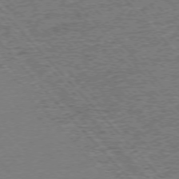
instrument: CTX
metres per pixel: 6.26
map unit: Ap
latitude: -76.0283
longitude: -92.8002
